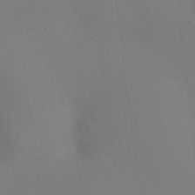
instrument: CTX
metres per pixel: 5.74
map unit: HNhu
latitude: 7.2915
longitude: -0.3656
